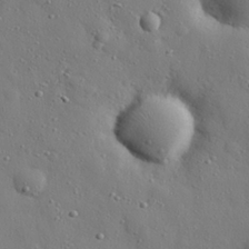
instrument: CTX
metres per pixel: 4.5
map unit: eHh
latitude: 27.5560
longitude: -78.2523
